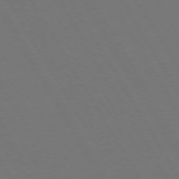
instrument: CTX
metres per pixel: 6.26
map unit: Hpe
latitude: 73.1404
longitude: -127.8017
